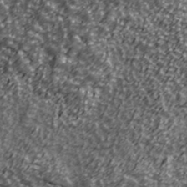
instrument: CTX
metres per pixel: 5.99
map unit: Ave
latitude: 41.5182
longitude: -113.8583
